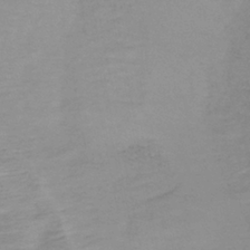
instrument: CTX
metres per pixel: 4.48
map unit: lHb
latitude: -38.0850
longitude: 71.7100
